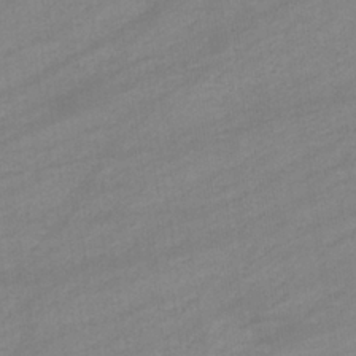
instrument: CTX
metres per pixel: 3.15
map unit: eHb
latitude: -34.5196
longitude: 72.9353
